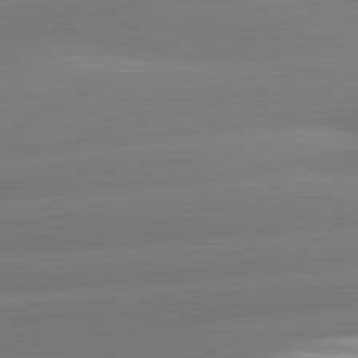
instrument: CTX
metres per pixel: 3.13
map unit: lApd
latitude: 80.9703
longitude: -161.1025
